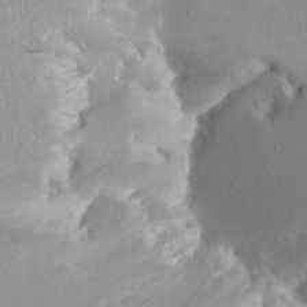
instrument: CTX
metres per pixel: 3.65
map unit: Aa
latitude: 13.3104
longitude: -143.8395
